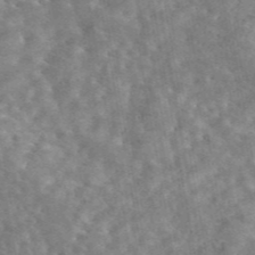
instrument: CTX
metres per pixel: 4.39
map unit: eAb
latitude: 44.6112
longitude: 116.0849
